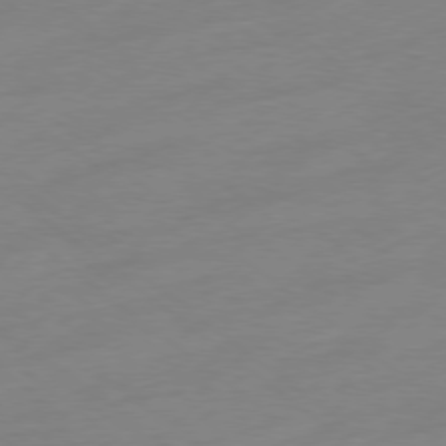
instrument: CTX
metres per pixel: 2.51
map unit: Ap
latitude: -78.5007
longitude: -98.4978
